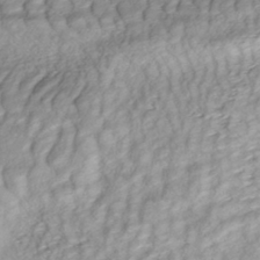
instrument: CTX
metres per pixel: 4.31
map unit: ANa
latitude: -41.6533
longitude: 109.1242
